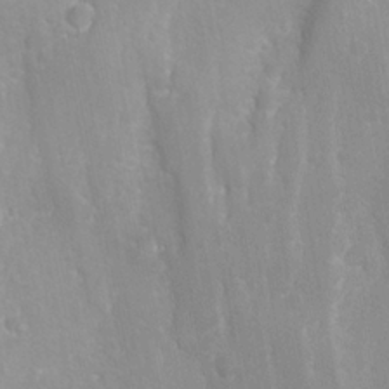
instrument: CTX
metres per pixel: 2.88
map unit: Ave
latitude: -10.9731
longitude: -120.8380
